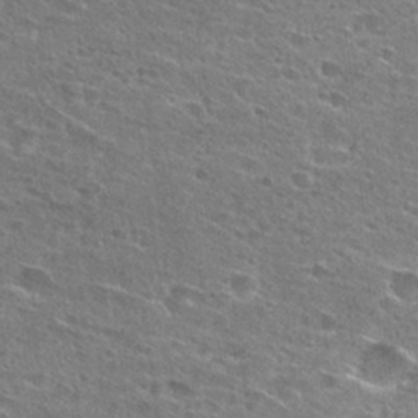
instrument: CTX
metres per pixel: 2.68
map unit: Hto
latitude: 26.9136
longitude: -45.4804
